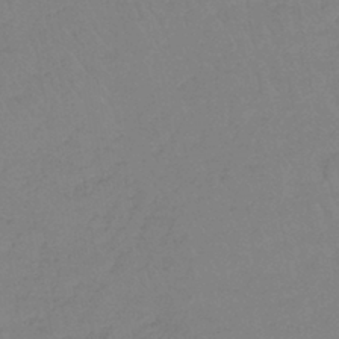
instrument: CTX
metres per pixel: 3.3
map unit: lHb
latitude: -40.8219
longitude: 61.6155
